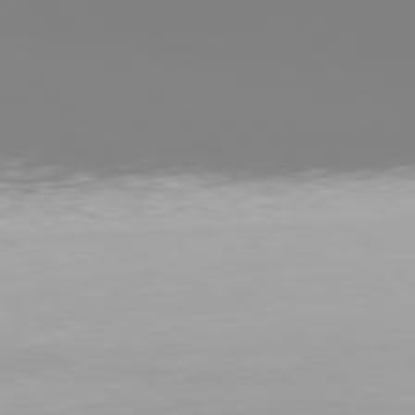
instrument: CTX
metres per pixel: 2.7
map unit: Hpe
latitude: 77.8205
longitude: -134.4412
